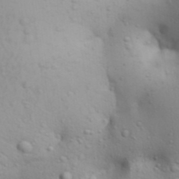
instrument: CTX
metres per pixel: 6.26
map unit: Aa
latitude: 29.7638
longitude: -146.1200
